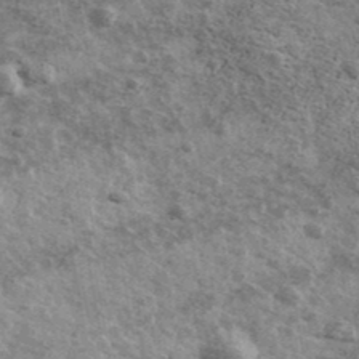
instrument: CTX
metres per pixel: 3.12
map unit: Ave
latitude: 41.4804
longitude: -108.7813
